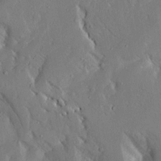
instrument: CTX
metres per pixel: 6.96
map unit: Aa
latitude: 16.4223
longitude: -149.4993
